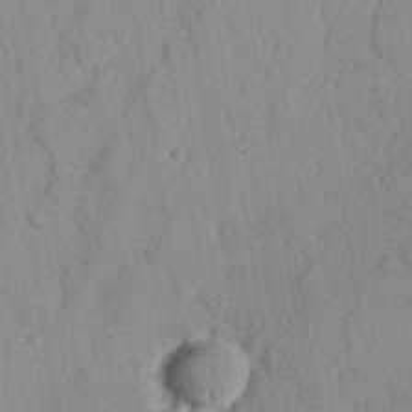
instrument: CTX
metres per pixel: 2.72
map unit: lAvf
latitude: 26.8380
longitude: -109.4426
